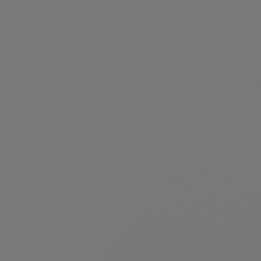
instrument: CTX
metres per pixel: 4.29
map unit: Hpe
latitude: 78.8569
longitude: -138.1011
